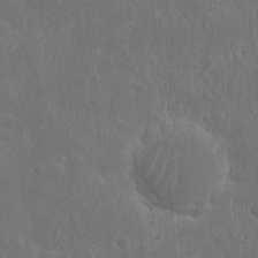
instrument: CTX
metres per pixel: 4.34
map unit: eHh
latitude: 10.6680
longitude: -72.7058
